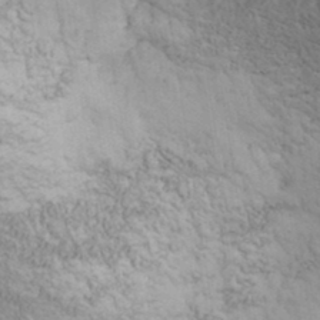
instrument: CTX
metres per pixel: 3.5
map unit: ANa
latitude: 35.5938
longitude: 13.4077
